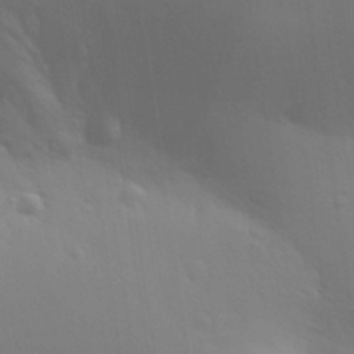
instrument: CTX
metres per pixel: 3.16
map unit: Aa
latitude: 29.2159
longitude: -144.6301
